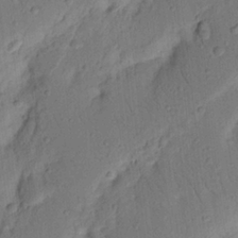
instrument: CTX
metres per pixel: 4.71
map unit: Nhu
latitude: 15.7261
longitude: -75.3104
